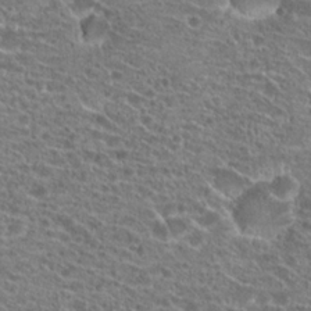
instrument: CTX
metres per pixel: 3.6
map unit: Hto
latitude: 21.5371
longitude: -41.6127
